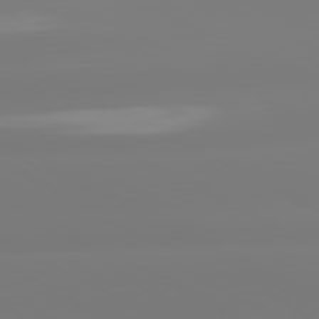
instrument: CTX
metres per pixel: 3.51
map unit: lApd
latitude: 80.8569
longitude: -156.5356
